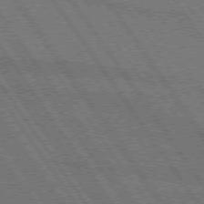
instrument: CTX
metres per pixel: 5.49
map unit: lApd
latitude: 74.8002
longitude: -80.3656
